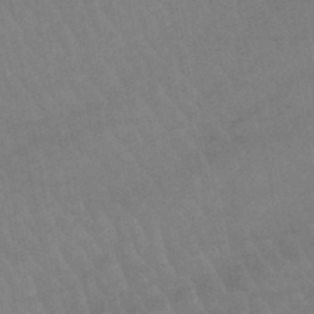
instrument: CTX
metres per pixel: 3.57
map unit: lHb
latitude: -45.4832
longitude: 77.3321
